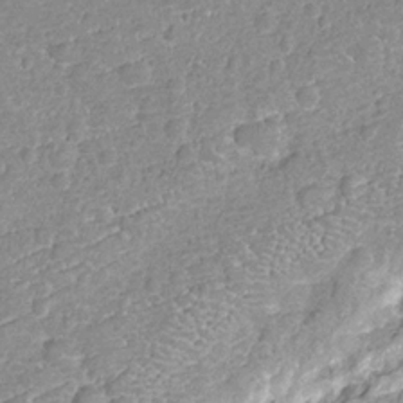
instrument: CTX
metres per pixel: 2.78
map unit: Nhu
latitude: -12.0472
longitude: -23.1403
